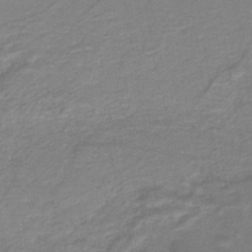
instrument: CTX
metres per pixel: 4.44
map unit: lHb
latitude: -41.3698
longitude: 53.5021
